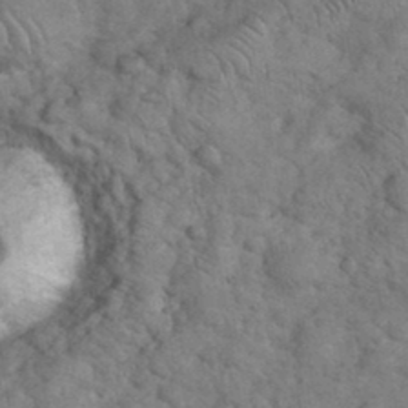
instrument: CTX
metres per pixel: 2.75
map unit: eHh
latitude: 36.7624
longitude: -65.2537
